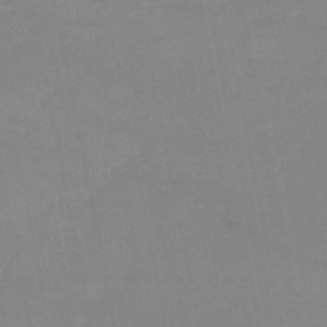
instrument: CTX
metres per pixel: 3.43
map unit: HNb
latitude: -49.9556
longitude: -40.4412
